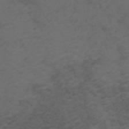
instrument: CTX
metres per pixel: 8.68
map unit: ANa
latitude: 35.8583
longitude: 14.1039
